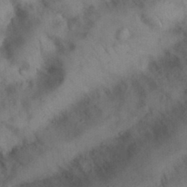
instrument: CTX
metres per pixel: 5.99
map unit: Nhu
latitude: 26.4412
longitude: -69.5938
